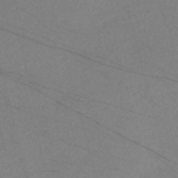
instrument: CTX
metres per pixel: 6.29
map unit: Nve
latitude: -58.4251
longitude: 61.4454
